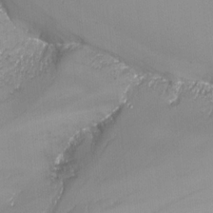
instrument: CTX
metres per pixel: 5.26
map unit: Nhu
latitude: -13.1053
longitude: -69.0459
